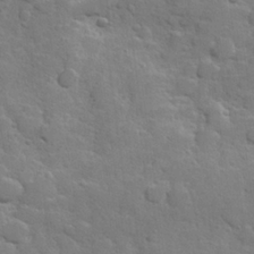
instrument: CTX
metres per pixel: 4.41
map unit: Hve
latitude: 25.5749
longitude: 148.7086
